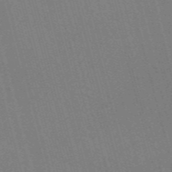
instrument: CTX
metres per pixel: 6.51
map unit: Nve
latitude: -58.2550
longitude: 62.6896
